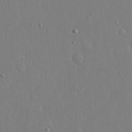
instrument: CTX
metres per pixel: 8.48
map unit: eHh
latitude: 16.3089
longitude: -71.0458
